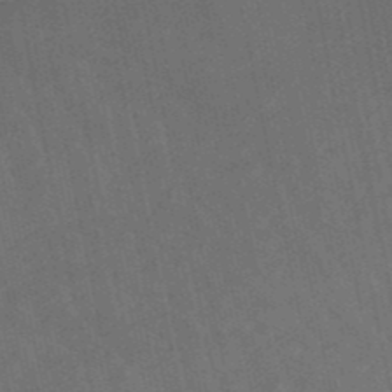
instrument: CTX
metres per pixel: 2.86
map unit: lHb
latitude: -50.4629
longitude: 80.4629
